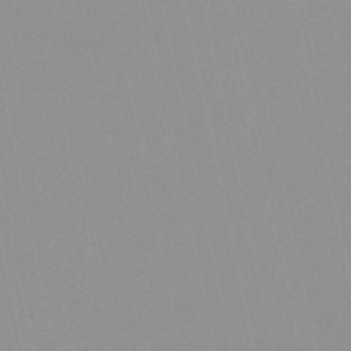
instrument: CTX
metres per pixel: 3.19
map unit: HNb
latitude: -52.1227
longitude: -51.2348
